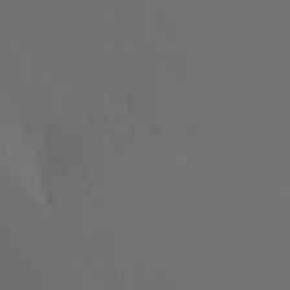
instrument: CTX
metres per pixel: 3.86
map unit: Nhu
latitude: -15.6533
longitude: -50.2900
